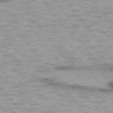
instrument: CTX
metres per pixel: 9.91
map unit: lApd
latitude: 75.0458
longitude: -49.0081
